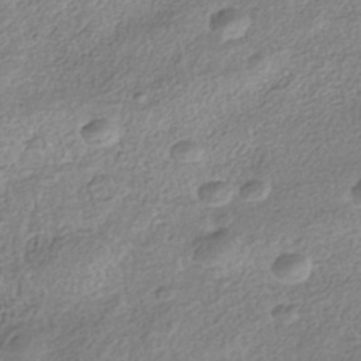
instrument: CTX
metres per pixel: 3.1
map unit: Nhe
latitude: -41.6155
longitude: -111.5560
